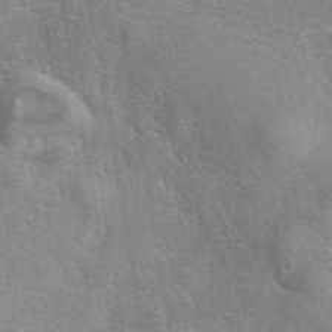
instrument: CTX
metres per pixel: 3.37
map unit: eAb
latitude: 40.0633
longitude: 106.9731
